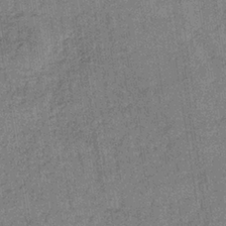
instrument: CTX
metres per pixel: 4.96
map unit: lHb
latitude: -35.8611
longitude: 64.3118
